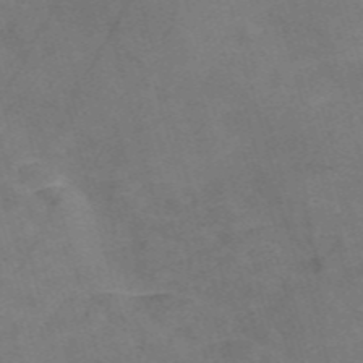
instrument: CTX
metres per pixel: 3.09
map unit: Nve
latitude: -58.5762
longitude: 51.6344
